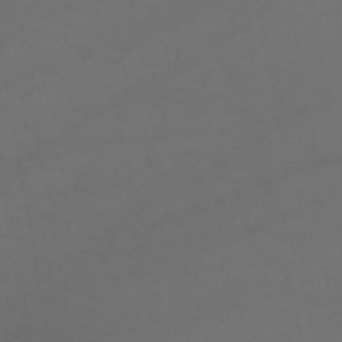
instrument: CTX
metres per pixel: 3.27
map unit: lHb
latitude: -43.5588
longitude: 66.1795
